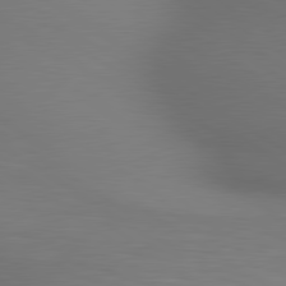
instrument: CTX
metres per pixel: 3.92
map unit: lApd
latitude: 80.2900
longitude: 124.1795
